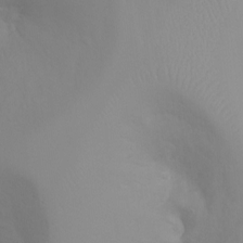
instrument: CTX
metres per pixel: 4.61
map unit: Ht
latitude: -0.9542
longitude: -19.3292
